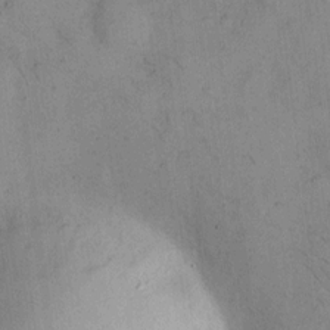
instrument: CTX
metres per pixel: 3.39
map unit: Hto
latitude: 9.2915
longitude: -59.2537
